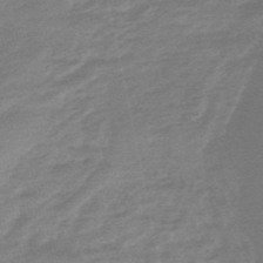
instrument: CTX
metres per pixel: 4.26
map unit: lHb
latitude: -49.0109
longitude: 83.0108
